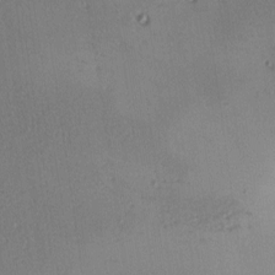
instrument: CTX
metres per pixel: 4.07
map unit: Nhu
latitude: 0.0822
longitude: -76.9513
